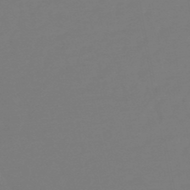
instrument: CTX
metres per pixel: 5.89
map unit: eHb
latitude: -49.8045
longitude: 77.6533
